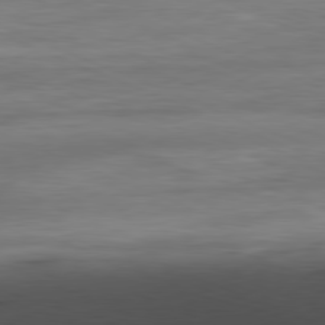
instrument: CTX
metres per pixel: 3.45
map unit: Ap
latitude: -81.3699
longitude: -80.4790
